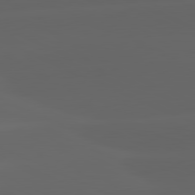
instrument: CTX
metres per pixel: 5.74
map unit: lApd
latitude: 81.4615
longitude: -146.8002
